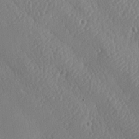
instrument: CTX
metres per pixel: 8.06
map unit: lAa
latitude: -8.7274
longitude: -128.6679
